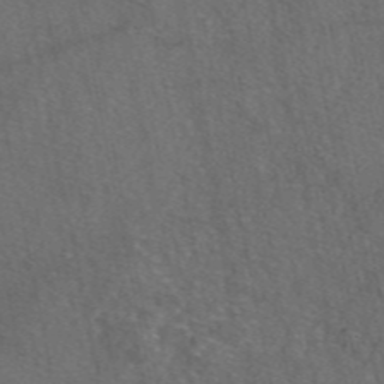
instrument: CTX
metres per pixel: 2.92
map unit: eAb
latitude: 47.6883
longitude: 111.5210
